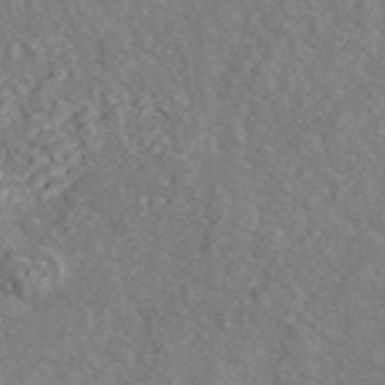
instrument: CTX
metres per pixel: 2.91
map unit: ANa
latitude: 45.0836
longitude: 23.3321
